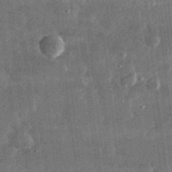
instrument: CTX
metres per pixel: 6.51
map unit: lHvf
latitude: 31.5560
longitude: -90.2900
